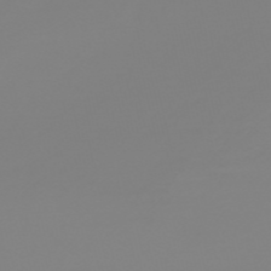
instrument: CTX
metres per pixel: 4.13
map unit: HNb
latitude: -54.0661
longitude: -50.5923
